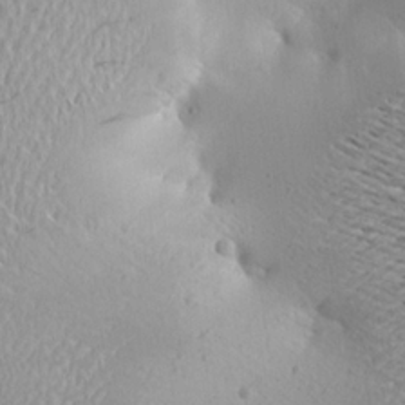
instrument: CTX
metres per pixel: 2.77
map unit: Aa
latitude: 19.5371
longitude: -148.2145
